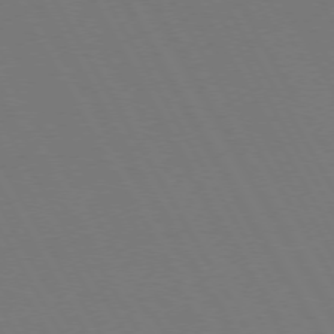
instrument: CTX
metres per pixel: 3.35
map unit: Hpe
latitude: 73.0648
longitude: -127.4049
